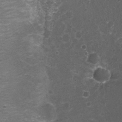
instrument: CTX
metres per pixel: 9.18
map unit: Nhu
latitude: 3.4048
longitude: -17.5371
